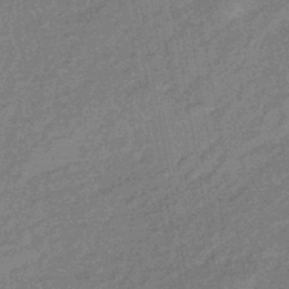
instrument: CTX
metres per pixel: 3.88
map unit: eHb
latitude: -44.0850
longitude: 88.7085
